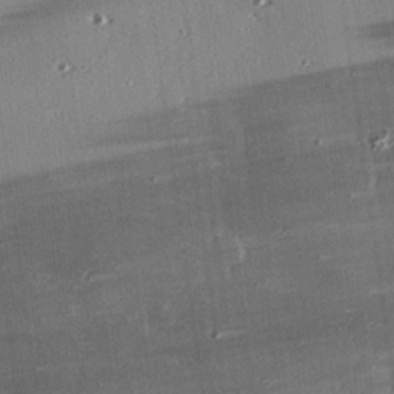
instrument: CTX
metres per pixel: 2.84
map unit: eHh
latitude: 23.4426
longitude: -89.7261
